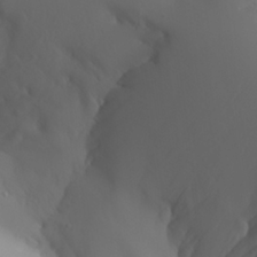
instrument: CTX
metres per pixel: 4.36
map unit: Aa
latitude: 24.8946
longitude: -127.5371
